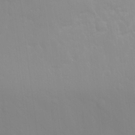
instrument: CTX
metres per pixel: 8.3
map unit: Hto
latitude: 20.1578
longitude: -33.3482
